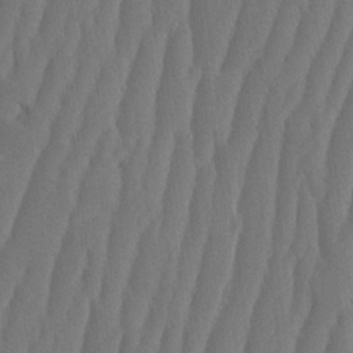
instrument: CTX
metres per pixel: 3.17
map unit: HNhu
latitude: -1.5966
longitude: 14.0283
